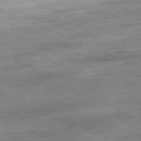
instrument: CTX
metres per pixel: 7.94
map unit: Ap
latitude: -81.5588
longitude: -86.9702
